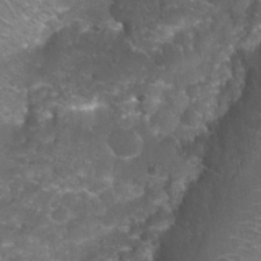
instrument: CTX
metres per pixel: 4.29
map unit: Nhu
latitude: 27.9150
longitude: -60.8947
